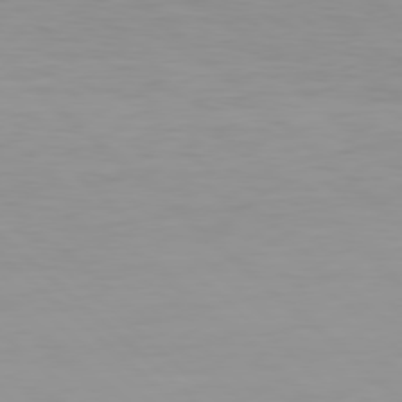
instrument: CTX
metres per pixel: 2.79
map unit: Hpe
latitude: 78.1578
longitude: -168.1956
